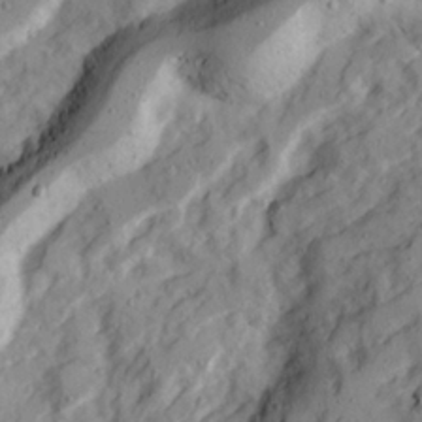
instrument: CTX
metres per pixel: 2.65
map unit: Ave
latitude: 22.3278
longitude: -131.6127
